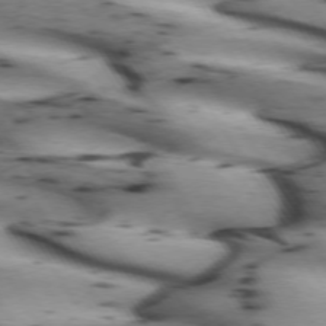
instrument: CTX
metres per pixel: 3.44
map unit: lApd
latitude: 72.4790
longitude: -52.8002
